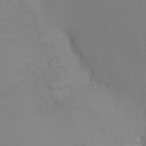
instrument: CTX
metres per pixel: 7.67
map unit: Ht
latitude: -10.2928
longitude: -35.0269
